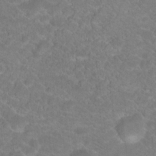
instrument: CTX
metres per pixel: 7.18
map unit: Hto
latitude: 18.8002
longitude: -37.9339
